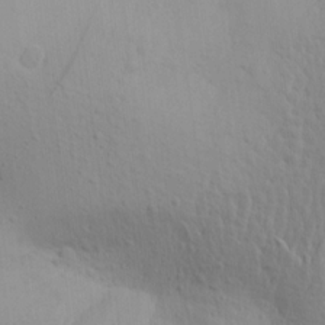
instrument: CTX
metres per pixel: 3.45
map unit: Aa
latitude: 19.0080
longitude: -143.8206
